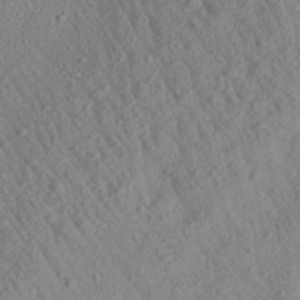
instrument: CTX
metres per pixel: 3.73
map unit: Aa
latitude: 27.3671
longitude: -142.0822
